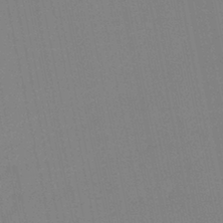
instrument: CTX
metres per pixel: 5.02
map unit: lHb
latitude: -42.0283
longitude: 67.1053
